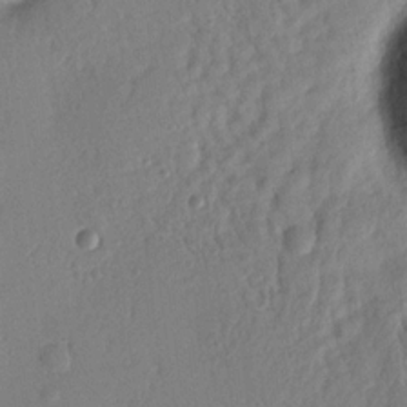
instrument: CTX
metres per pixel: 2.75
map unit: Nhu
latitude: 16.2712
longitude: -78.8569
